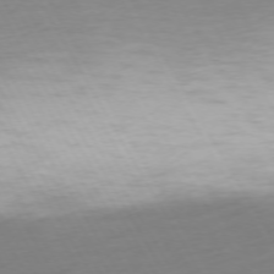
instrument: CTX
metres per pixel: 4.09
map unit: Ap
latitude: -74.4251
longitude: -69.4616
